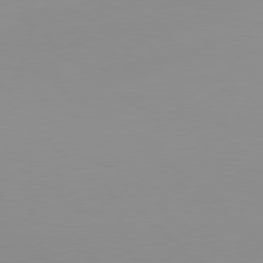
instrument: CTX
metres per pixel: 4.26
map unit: Hpe
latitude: 78.3845
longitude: -141.9906
